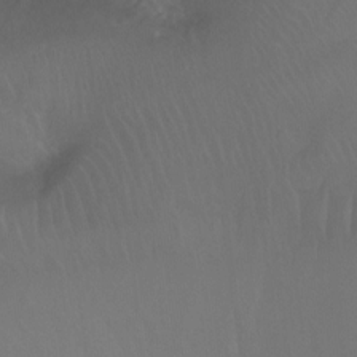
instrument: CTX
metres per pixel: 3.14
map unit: Ht
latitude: -11.7478
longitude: -44.5546
